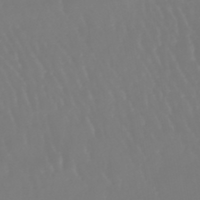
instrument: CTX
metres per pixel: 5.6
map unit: eHb
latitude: -46.4062
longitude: 79.4076
